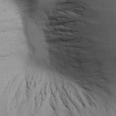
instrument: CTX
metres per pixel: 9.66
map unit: Aa
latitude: 26.0444
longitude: -129.8583
